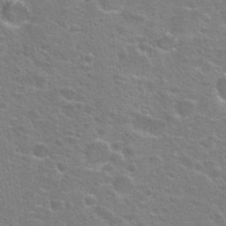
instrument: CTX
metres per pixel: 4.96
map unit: Hto
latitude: 23.1592
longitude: -46.8758
